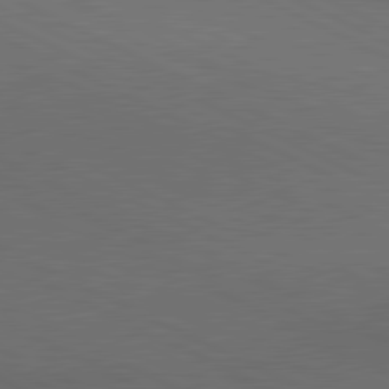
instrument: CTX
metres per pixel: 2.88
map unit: lApd
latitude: 81.3104
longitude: 149.0109
